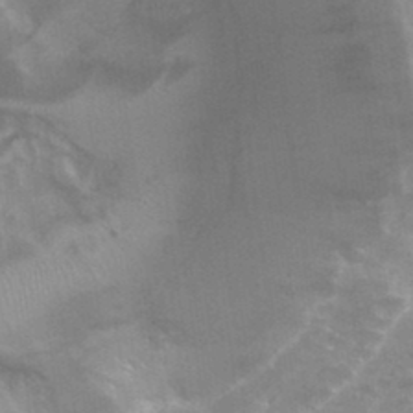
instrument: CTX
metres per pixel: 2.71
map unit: Hto
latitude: 34.0255
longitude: -40.5545
